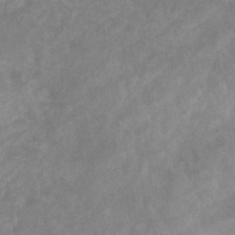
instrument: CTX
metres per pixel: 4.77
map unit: eHb
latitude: -31.5399
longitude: 70.4818
